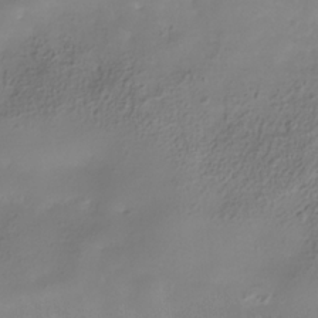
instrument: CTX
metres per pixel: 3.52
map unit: Hve
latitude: -30.9730
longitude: 94.3684
